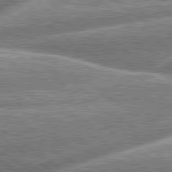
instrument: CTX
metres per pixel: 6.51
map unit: lApd
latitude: 79.8395
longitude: -158.7813
